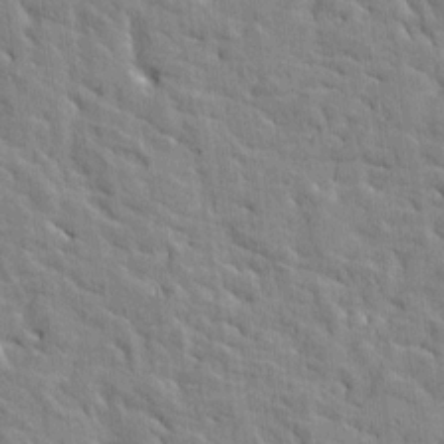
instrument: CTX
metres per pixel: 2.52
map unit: Htu
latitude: -3.8044
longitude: 174.3306
